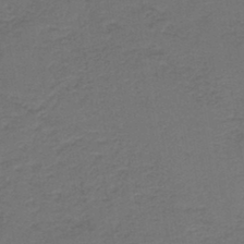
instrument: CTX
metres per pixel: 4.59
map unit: HNb
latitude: -43.8989
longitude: 49.5588
